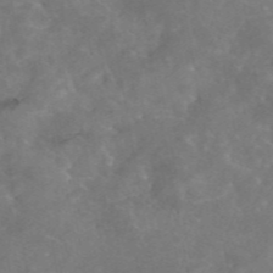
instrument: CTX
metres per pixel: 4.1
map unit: eAb
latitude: 45.9717
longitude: 125.9178
